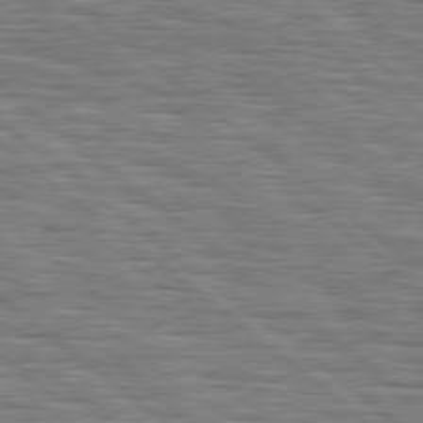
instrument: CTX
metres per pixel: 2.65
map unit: Hpe
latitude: 78.6491
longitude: -120.4601
